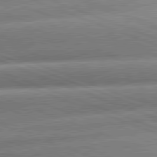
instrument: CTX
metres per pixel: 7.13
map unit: lApd
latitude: 80.8947
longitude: -157.8772
